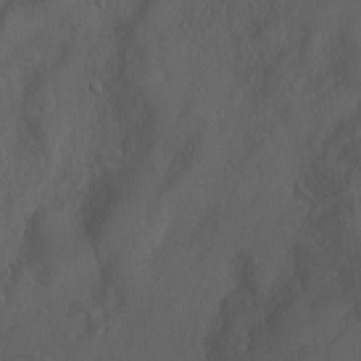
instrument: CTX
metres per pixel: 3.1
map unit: Ht
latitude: 0.4601
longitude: -37.2537
